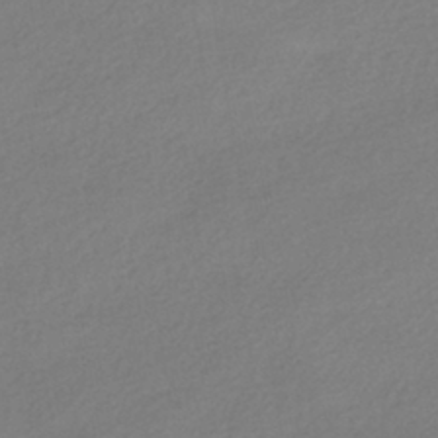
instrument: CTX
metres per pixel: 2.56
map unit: HNhu
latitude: -40.5385
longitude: 95.8044
